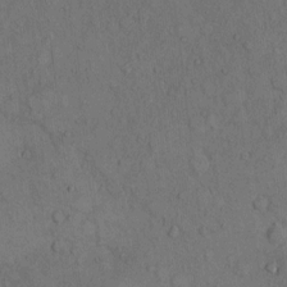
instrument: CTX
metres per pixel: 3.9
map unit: Hto
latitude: 7.8394
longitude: -60.1955
